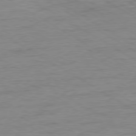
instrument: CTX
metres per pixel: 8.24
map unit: Ap
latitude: -80.2173
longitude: -52.4034
